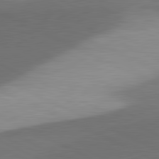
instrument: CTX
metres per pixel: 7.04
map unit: lApd
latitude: 81.5371
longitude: 139.6155
